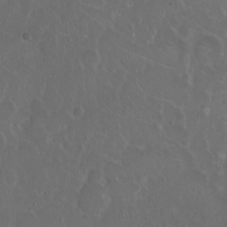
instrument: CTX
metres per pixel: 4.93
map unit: eHh
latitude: 0.7435
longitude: -54.3467
